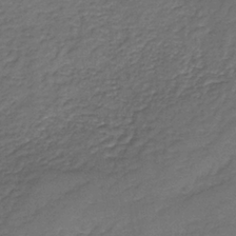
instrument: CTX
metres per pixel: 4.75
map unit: HNb
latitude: -36.0661
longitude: 51.0864
